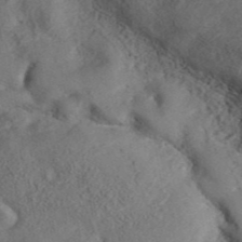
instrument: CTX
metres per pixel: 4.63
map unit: ANa
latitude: 41.8772
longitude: 33.1809
